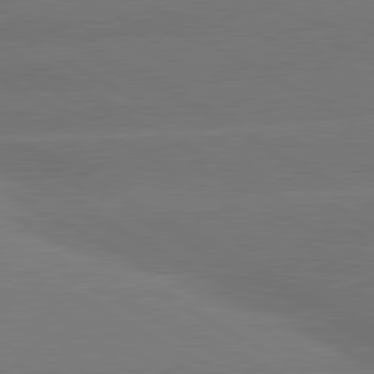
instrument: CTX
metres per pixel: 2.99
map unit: lApd
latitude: 80.6679
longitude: -149.9339
